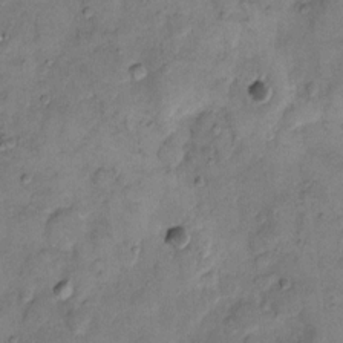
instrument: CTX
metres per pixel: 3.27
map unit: eHh
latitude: 11.8017
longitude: -64.4790
